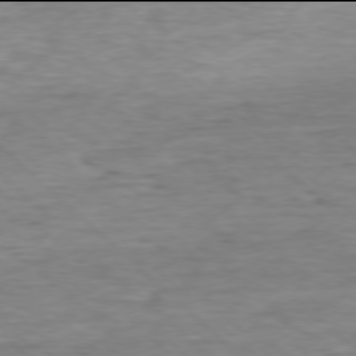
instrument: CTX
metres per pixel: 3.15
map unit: Ap
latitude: -78.0094
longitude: -88.5168
